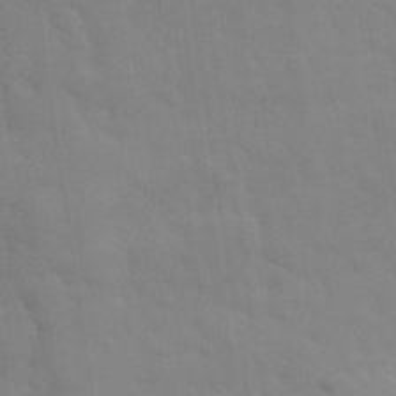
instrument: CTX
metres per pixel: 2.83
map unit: eHh
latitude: 32.1389
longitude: -70.4034
